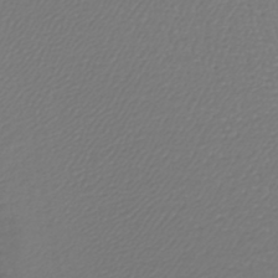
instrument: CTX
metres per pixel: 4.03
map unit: lHb
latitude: -42.8219
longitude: 64.7463
